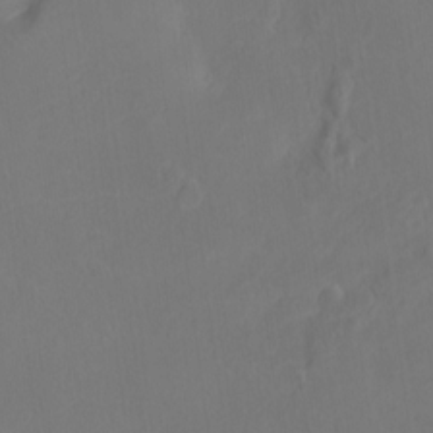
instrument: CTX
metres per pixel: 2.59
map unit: Htu
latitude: -12.8597
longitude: -70.5546
